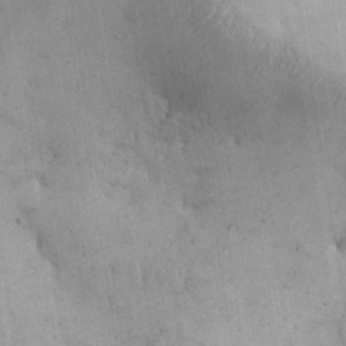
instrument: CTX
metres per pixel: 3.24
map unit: Nhu
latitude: 26.7624
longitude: -68.1956
